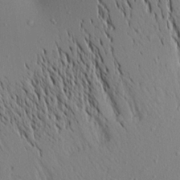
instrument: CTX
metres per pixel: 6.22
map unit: Aa
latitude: 17.9717
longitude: -148.3656
